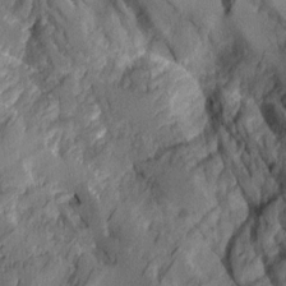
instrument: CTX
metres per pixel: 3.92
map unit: Aa
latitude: 8.4601
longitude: -128.2144
